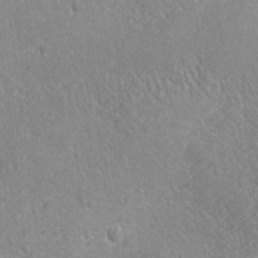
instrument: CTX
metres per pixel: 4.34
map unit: Ave
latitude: -10.5196
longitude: -120.8380
